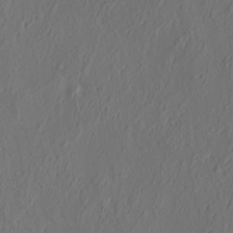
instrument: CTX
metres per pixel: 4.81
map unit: eHh
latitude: 4.9703
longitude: -77.5182
